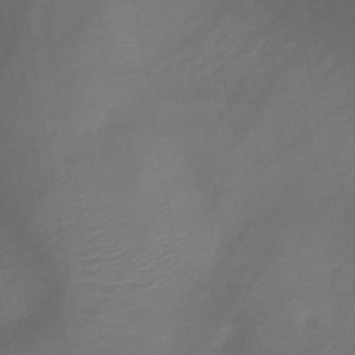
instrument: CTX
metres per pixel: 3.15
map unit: lHb
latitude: -41.1242
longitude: 77.6344
